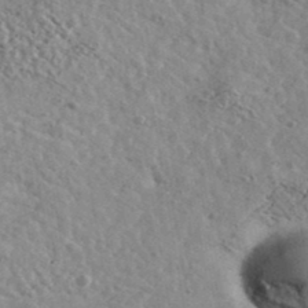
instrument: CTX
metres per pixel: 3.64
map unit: Ave
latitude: 39.9528
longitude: -107.8772
